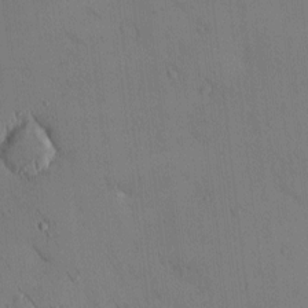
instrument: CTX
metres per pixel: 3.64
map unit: eHh
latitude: 0.0822
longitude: 17.2187
